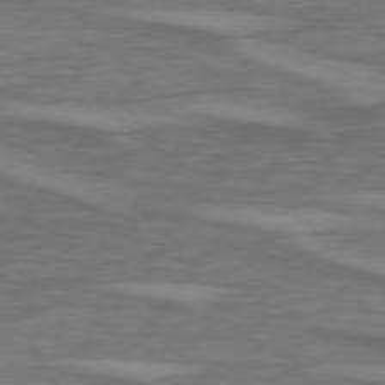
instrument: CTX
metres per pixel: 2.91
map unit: lApd
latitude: 74.9514
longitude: -78.7058
